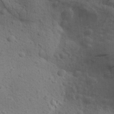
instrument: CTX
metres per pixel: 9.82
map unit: Aa
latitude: 27.0836
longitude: -143.5371
